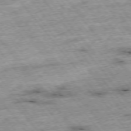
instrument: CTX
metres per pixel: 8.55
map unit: Hpe
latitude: -76.0283
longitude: -22.0444
